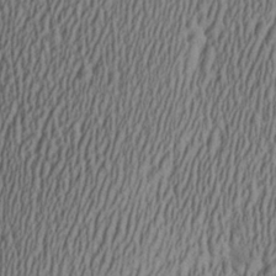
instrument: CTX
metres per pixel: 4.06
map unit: Aa
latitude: 27.1403
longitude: -135.9150
